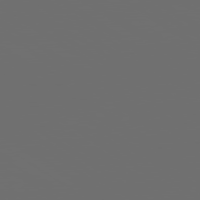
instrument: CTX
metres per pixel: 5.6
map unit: lApd
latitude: 79.8017
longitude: 164.0283
